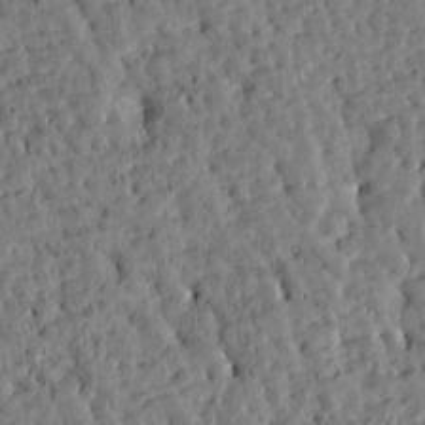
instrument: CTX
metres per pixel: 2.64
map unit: Htu
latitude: -3.3509
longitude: 175.4265
